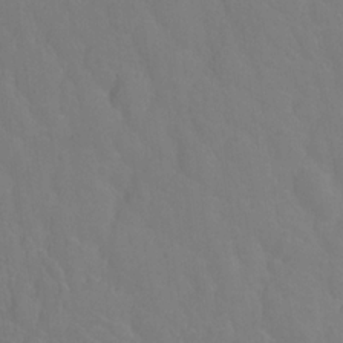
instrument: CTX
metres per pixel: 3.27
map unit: Hto
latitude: -2.6140
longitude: -34.5356
